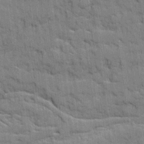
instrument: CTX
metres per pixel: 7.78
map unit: Ave
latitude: 20.1767
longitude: -129.3670
